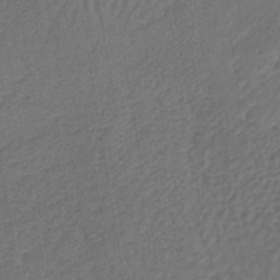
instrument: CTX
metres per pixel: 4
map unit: lHb
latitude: -39.5588
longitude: 63.7288
